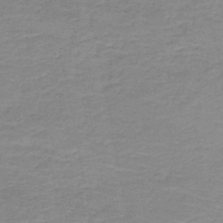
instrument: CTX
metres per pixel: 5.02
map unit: HNb
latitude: -49.9367
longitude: -48.2900
